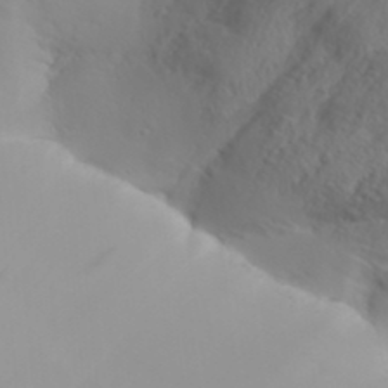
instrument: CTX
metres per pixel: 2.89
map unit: Aa
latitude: 32.4979
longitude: -141.6882
